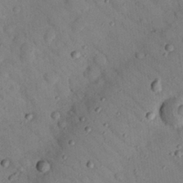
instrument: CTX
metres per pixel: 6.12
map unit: Nhu
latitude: 24.5356
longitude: -73.8206
